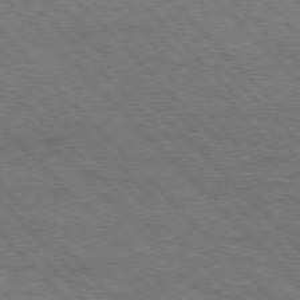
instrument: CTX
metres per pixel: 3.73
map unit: Hpe
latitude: 77.0080
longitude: -151.2537
